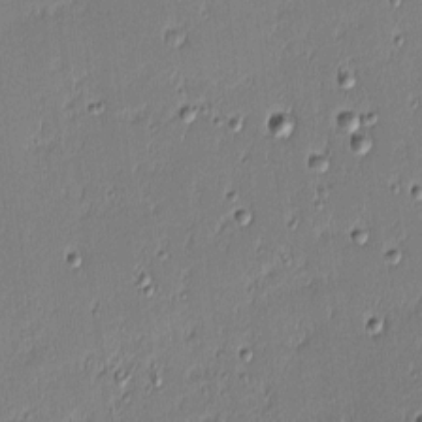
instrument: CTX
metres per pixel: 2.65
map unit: eHh
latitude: -3.3509
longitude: -83.0647
